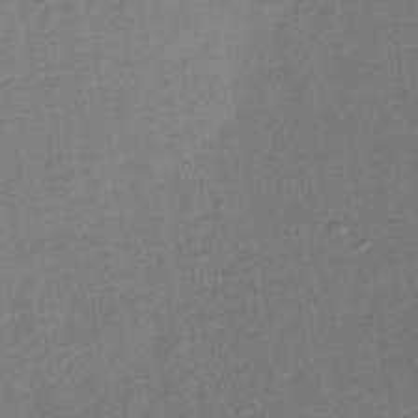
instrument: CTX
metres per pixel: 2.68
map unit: lHb
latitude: -36.6896
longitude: 71.3321
